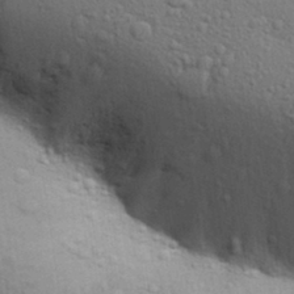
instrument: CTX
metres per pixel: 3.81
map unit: Aa
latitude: 31.1781
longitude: -145.8961
